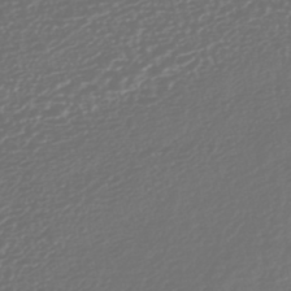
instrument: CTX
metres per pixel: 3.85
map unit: HNhu
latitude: -45.2376
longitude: 107.1054
